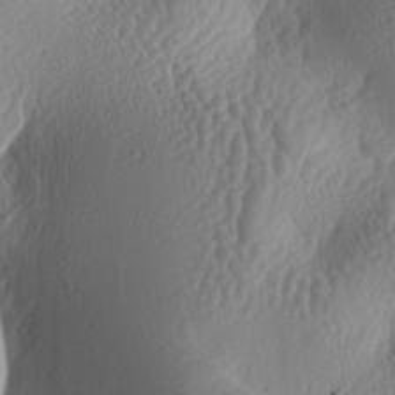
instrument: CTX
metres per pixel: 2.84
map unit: lAa
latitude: -6.2361
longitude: -128.4034
